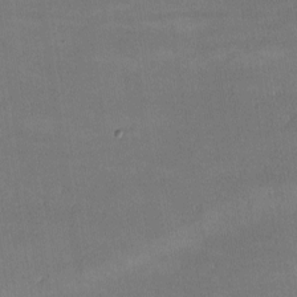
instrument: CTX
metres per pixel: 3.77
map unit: lHvf
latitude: -9.5966
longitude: -101.9528
